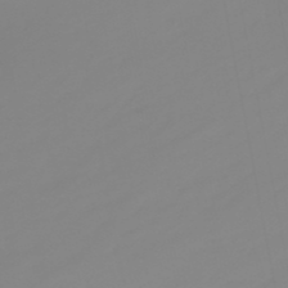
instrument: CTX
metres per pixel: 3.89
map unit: eHb
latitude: -48.3873
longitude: 84.9919
